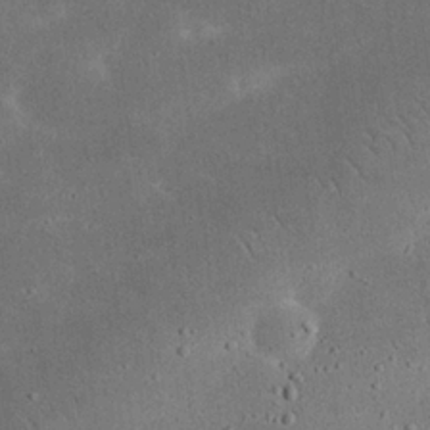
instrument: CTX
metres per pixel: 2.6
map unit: eHh
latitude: 24.9891
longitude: -68.2334
